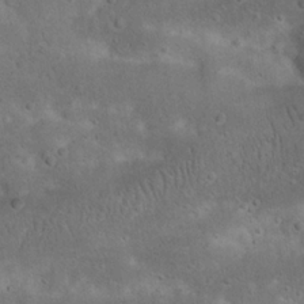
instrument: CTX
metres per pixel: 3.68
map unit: Nhu
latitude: 22.8191
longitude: -71.6883
